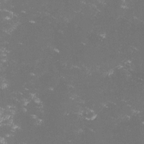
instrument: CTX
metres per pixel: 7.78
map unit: lHvf
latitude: -14.0283
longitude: -102.0633
